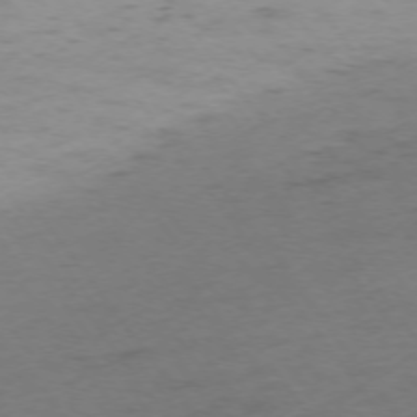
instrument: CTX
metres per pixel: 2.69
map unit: Ap
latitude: -74.8219
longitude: -73.0648
